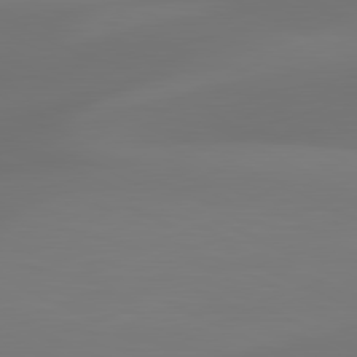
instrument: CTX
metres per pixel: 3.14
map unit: lApd
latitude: 81.3293
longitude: 129.0676
